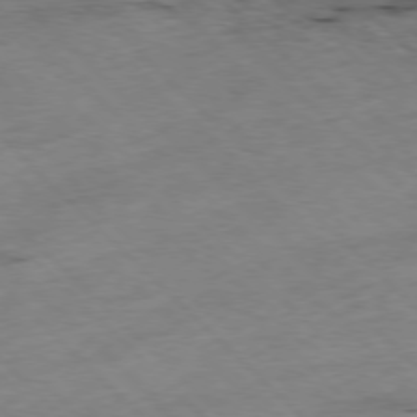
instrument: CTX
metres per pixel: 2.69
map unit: Ap
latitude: -77.7100
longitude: -60.1200
